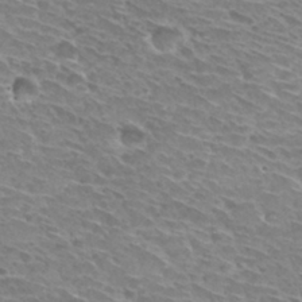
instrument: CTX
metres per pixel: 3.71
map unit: Hto
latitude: 30.6869
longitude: -42.1011
